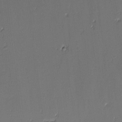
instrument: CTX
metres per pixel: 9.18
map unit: eHh
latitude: -3.6343
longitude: -83.1970
